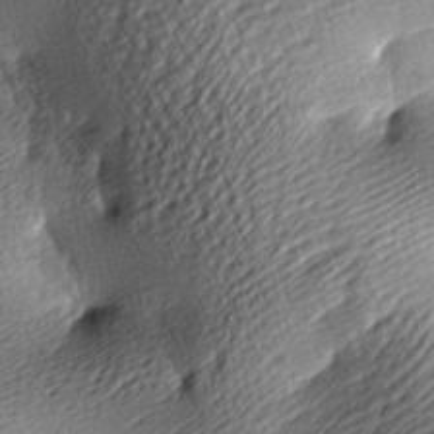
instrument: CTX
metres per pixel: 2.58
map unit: lAa
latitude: -9.3698
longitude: -126.1011
